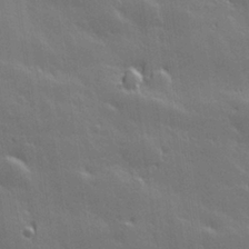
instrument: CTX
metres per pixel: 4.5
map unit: Hve
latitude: 27.7450
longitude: 144.8219
